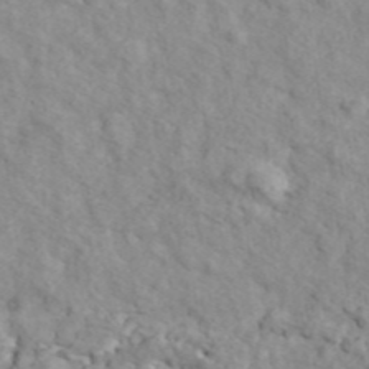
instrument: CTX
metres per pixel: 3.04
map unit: ANa
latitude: 44.5546
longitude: 21.6533
